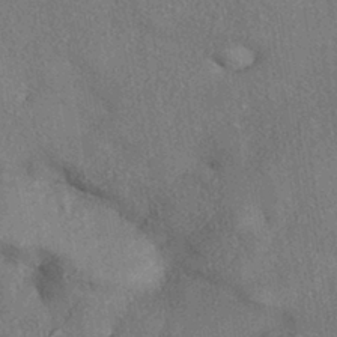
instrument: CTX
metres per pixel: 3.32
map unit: eHh
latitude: -41.5777
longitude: 120.8786
